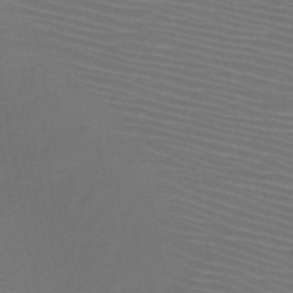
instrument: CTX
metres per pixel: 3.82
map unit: HNb
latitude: -47.7666
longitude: -42.6113
